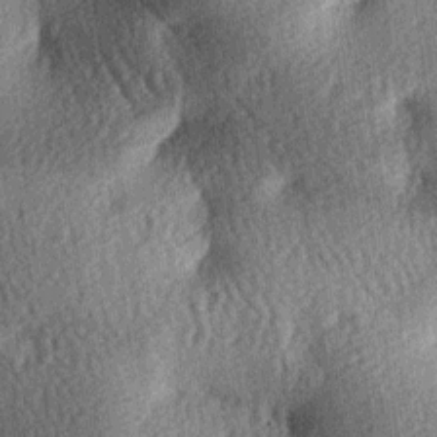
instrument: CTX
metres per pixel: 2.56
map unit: lAa
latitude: -7.5966
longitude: -127.6694
